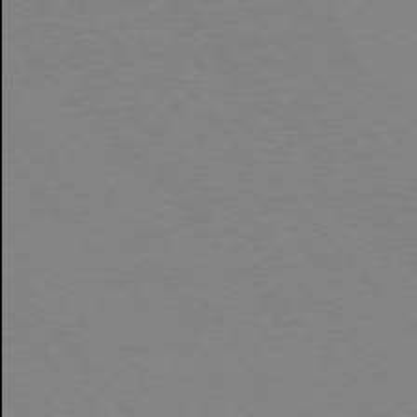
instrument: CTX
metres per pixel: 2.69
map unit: Ap
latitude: -76.0472
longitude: -85.9906
